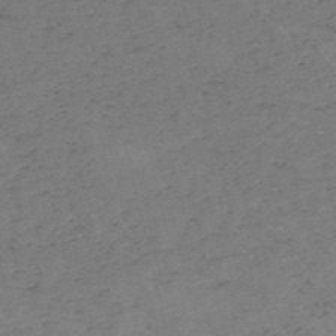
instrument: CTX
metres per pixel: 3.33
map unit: HNb
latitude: -56.2172
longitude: -44.4223
